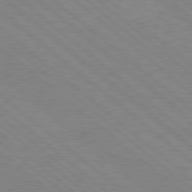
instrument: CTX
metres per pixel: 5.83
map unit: Hpe
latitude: 78.2334
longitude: -123.7639
